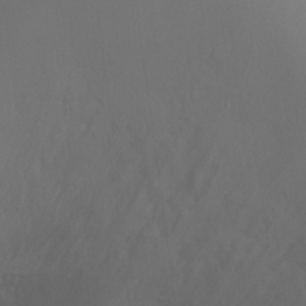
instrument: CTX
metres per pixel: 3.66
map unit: Ht
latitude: -9.6344
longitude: -37.6505
